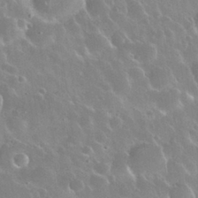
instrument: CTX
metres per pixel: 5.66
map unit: Nhu
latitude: 30.1578
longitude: -55.8394
